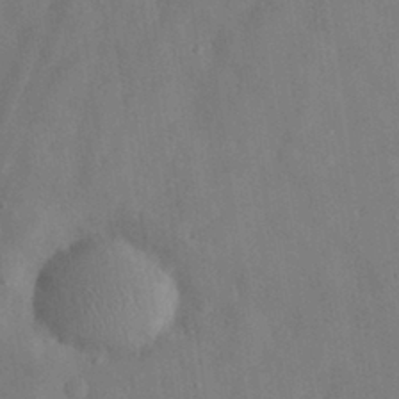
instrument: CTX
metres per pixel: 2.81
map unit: eHh
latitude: 30.1767
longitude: -72.2145
